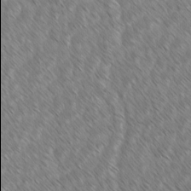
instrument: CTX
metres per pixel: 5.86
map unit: lAvf
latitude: -1.6722
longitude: -113.9906
